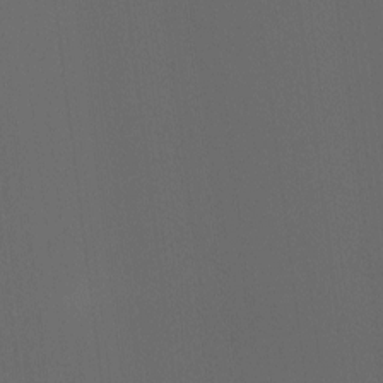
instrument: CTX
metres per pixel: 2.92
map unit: Hto
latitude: -6.6518
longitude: -49.2537
